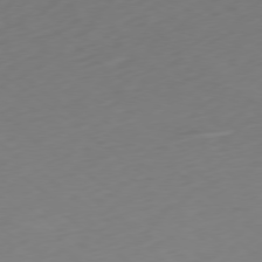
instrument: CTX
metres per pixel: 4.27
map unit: Ap
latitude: -78.8408
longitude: -63.1970
